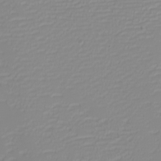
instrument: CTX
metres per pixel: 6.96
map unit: eHh
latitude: -6.1983
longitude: -84.7624
